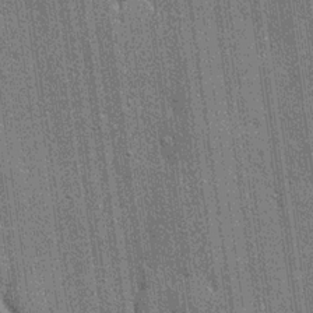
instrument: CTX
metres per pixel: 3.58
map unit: lHvf
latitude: 19.4426
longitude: 142.8974
